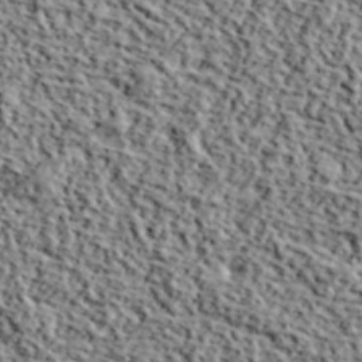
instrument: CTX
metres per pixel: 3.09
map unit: lHvf
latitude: 39.9339
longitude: -87.8961
